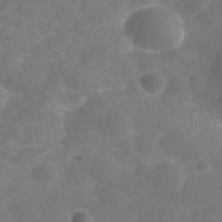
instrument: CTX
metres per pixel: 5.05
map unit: Nhe
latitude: -36.3117
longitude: -178.0255
